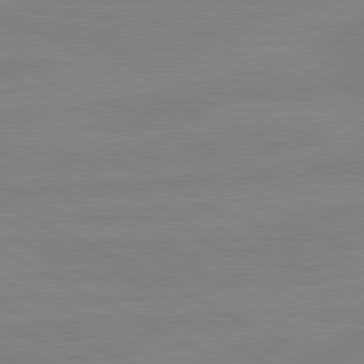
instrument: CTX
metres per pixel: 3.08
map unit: lApd
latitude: 81.0836
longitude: -176.7435
